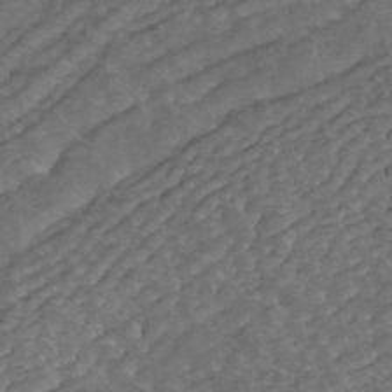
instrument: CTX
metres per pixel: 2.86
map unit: ANa
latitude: 43.2726
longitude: 16.6897
